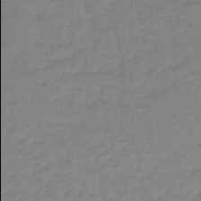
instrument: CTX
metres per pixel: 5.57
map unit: eHb
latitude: -46.0850
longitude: 82.0094
